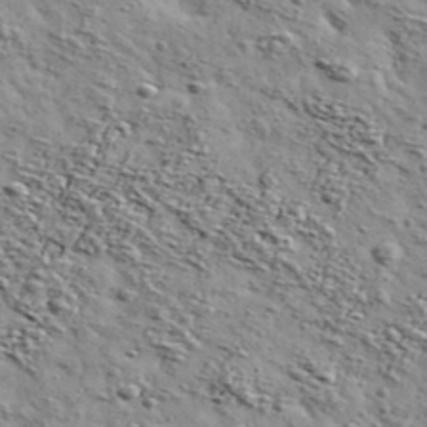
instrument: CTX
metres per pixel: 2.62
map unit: Ave
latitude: 41.7638
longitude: -108.8569
